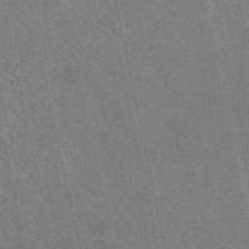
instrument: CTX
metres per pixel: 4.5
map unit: HNb
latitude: -52.7841
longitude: -38.3278
